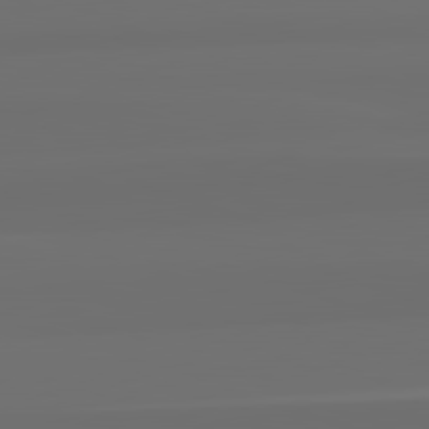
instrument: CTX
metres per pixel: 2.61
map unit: lApd
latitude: 82.7624
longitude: 163.5399
